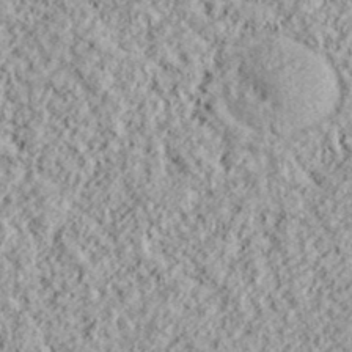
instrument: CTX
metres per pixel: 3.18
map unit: lHvf
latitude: 38.7246
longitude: -89.6505
